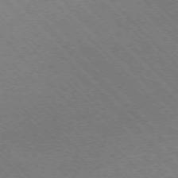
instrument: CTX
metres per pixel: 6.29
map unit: Ap
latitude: -75.4833
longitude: -80.8758
